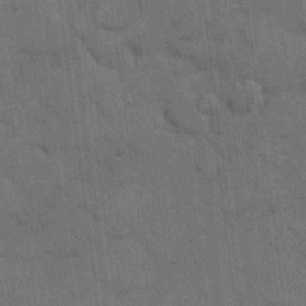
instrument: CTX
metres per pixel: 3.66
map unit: eHh
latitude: 13.2537
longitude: -65.3293
